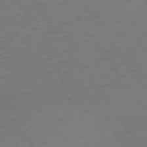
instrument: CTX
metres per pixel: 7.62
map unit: Ap
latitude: -74.2929
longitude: -85.3293
